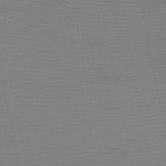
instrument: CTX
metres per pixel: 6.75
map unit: HNb
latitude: -45.8422
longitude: -44.0822
